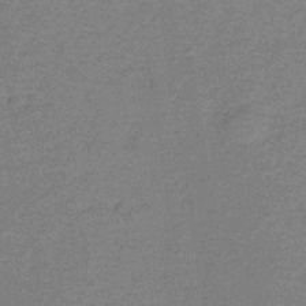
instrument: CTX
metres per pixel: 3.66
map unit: lHb
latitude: -32.1228
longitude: 66.5196
